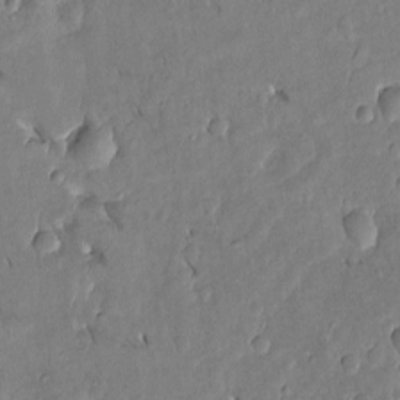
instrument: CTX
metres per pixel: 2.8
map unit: Htu
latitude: -0.2551
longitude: 147.8800
